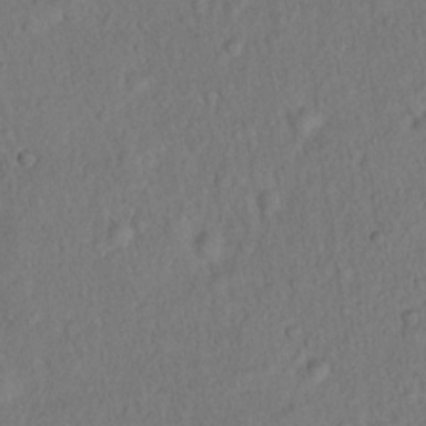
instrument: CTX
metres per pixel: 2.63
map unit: eHh
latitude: 18.6490
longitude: -62.6302
